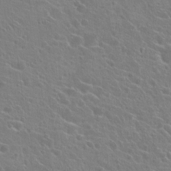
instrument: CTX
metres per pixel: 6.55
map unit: Hto
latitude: 22.5357
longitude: -40.2144
